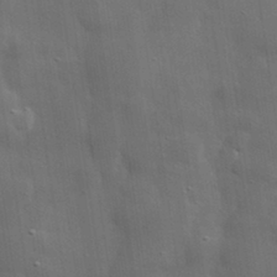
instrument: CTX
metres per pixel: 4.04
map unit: lHvf
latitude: 31.7072
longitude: -88.2901
